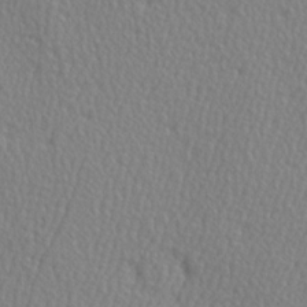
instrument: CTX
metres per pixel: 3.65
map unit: Hve
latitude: 3.4993
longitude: -124.3467
